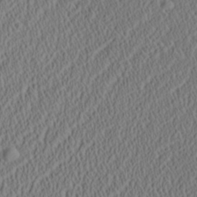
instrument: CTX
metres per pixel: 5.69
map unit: Aa
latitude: 27.1403
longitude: -136.9325
